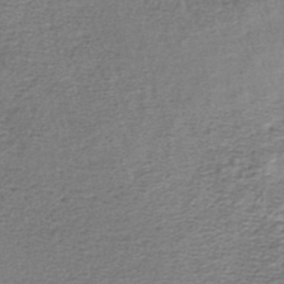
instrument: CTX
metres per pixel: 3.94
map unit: lHb
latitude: -45.2565
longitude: 58.5195
